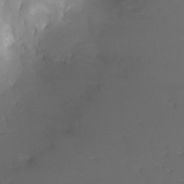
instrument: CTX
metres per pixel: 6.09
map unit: Ht
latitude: -12.5007
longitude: -48.1956
